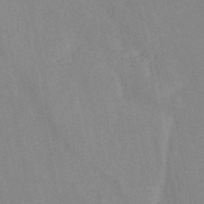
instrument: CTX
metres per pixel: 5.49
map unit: HNb
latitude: -52.5006
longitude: -49.8394
